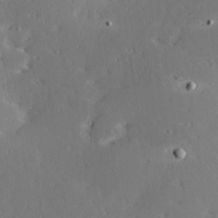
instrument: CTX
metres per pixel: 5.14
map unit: Hve
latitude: 26.5924
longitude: -94.4412
